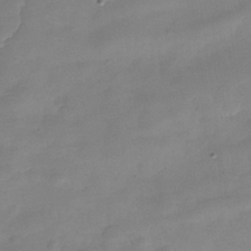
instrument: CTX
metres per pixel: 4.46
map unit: Hve
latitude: -31.5021
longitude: 93.3321
